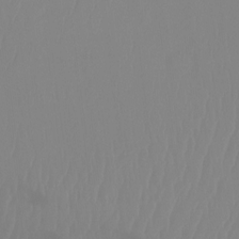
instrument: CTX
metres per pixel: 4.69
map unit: Ht
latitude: -14.5763
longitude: -50.5356
